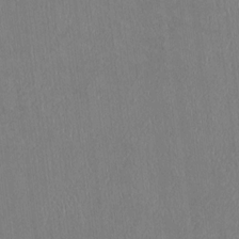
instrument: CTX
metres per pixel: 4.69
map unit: Htu
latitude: 2.8758
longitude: 148.8408
